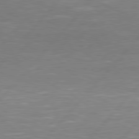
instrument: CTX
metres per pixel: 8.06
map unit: Hpe
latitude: 78.2712
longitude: -120.4034
